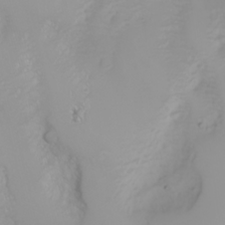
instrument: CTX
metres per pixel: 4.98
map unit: Nhu
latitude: -4.8786
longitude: -85.1781
